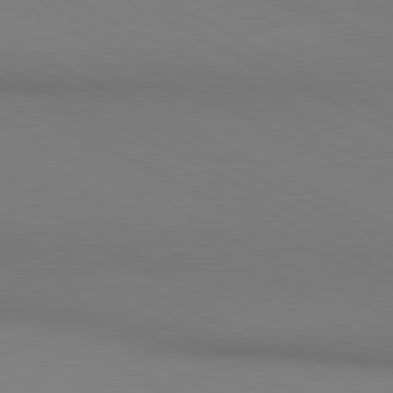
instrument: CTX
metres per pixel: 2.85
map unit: lApd
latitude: 80.7435
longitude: 145.2754
